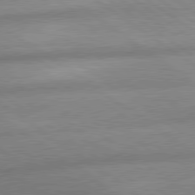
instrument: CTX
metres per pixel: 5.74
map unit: lApd
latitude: 79.7261
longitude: -168.2712
